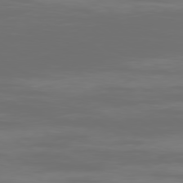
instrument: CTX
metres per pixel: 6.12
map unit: Ap
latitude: -80.1984
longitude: -93.4237
